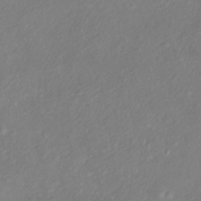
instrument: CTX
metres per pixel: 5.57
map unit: HNhu
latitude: -40.8219
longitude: 108.2928
